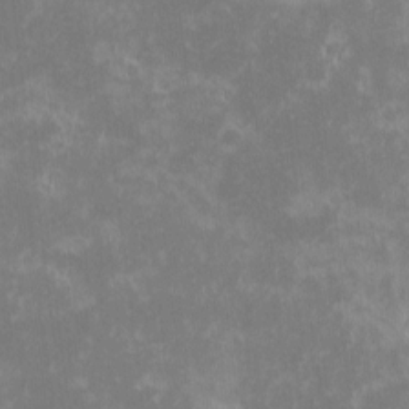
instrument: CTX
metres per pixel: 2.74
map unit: eHh
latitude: -1.4833
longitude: -84.8947
